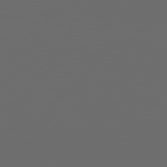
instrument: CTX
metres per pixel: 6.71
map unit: Hpe
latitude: 76.5734
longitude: -141.0080
